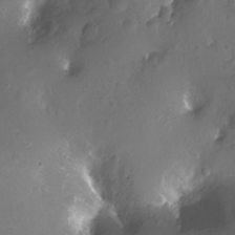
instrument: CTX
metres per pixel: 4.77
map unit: Nhu
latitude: -11.4077
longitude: -35.7449
